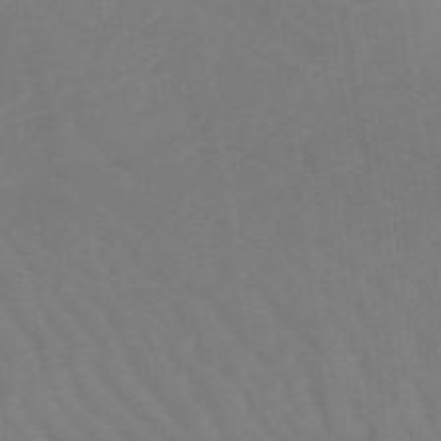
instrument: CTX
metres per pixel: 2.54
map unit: lHb
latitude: -48.7086
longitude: 83.7855
